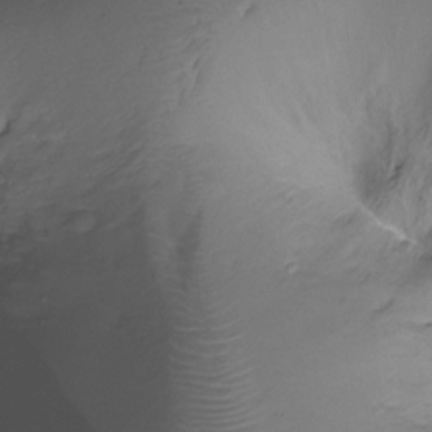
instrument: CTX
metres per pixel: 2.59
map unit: Ht
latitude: -17.5211
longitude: -44.3278
